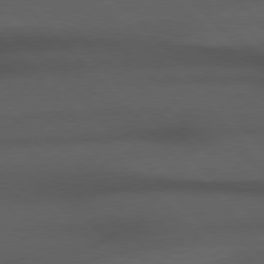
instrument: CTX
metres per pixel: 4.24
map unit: Hpe
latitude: 77.0458
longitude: -155.7450
